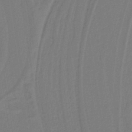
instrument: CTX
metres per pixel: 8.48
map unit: lHb
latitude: -38.3118
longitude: 56.1983
